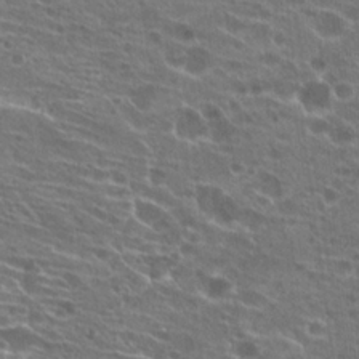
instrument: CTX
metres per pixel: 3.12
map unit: Hto
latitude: 22.5546
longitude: -40.0444
